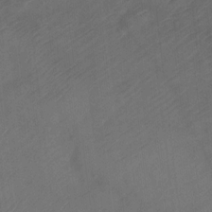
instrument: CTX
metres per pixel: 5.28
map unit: Ht
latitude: 0.4412
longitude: -34.5923
